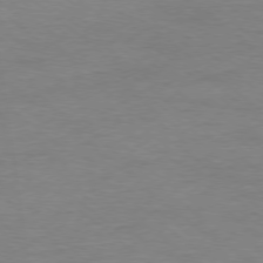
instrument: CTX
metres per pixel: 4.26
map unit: Ap
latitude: -78.3495
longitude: -89.4427
